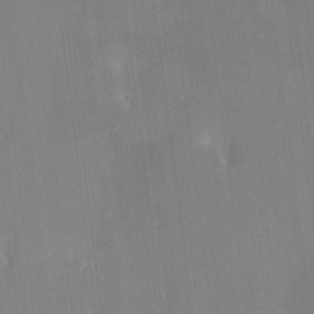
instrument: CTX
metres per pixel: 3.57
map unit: HNhu
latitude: 6.8380
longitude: 2.8219
